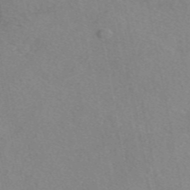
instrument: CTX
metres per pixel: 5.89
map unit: eAb
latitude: 48.2145
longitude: 111.6344
